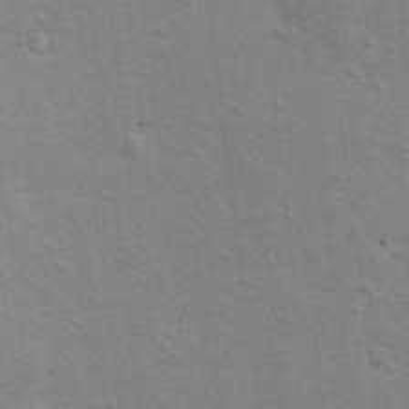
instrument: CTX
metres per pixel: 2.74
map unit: Ht
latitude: 11.8772
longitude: -39.5749
